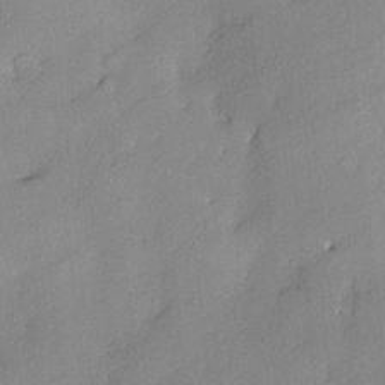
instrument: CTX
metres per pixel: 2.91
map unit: Nve
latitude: -8.1228
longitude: 175.3509
